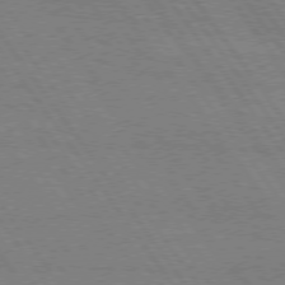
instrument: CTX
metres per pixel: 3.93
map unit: Hpe
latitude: 75.0647
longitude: -144.2522
